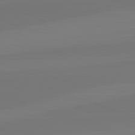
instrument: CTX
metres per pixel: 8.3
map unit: lApd
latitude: 82.6112
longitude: 154.1228
